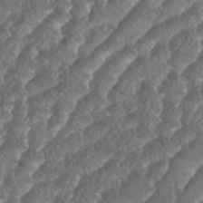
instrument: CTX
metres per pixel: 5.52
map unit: eHh
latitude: 37.2159
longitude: -138.9514
